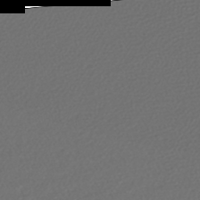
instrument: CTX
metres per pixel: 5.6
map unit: lHb
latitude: -43.7666
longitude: 72.3117
